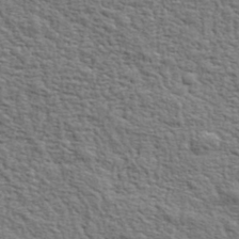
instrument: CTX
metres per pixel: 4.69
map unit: eHh
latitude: 36.9136
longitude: -81.9339
